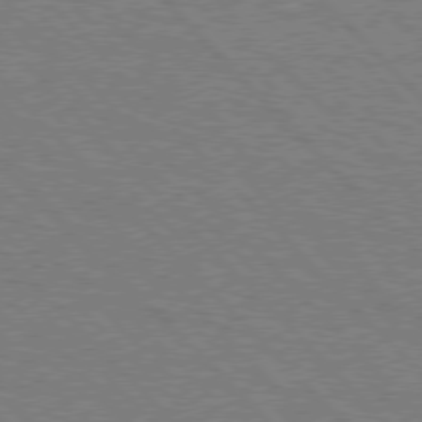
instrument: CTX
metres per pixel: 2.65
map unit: Hpe
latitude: 76.6301
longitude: -161.6316
